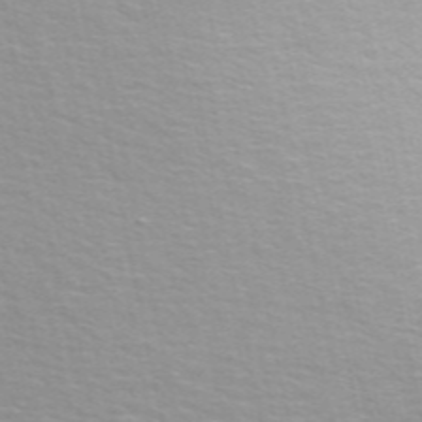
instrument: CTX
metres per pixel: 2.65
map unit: ANa
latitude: 48.8569
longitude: -76.1955
